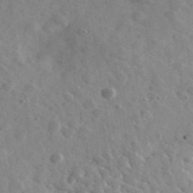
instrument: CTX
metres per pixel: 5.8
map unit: Ave
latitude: 39.3671
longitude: -107.8394
